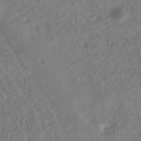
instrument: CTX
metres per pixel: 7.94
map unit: HNhu
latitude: -40.4629
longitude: 99.3698
